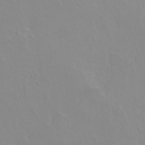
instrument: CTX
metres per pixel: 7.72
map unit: Ht
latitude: -2.3495
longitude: -60.5357
